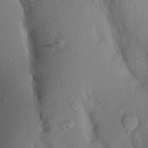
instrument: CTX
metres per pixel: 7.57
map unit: Aa
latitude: 19.9339
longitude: -147.4616
